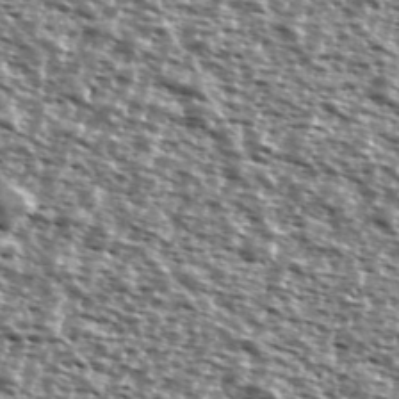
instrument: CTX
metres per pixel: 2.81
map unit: Ave
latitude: 39.0836
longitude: -111.6694
